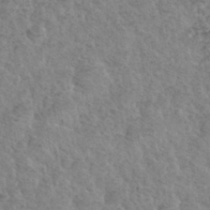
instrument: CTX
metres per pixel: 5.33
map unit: Hto
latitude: 35.0647
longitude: -51.3670
